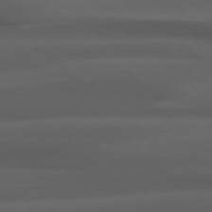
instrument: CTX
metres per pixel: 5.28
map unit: Hpe
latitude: 77.8205
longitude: -126.3090
